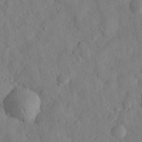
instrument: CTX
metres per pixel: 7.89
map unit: eHh
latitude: 30.3090
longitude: -74.2523
